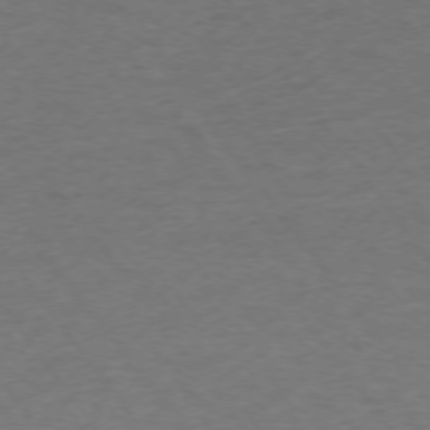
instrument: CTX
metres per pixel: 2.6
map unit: Ap
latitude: -74.5574
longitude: -79.3293
